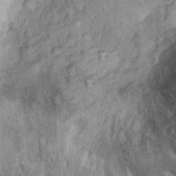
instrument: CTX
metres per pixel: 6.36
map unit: Ht
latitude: -0.2929
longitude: -13.8773
